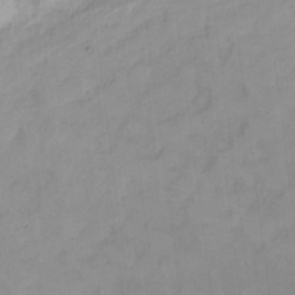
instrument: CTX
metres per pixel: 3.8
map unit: eHh
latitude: 22.8191
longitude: -62.5735
